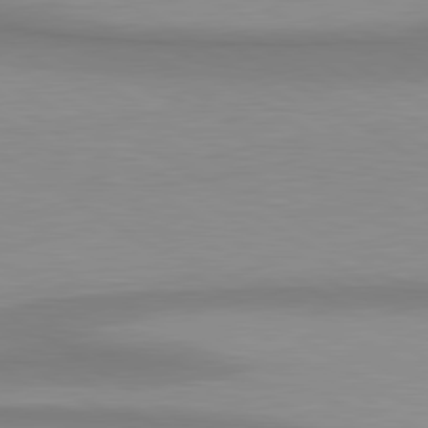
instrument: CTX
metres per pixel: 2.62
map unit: lApd
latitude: 80.6301
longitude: 160.7841
